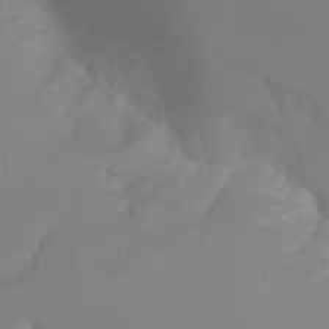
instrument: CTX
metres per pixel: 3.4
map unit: Nhu
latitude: 22.2522
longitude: -64.6113
